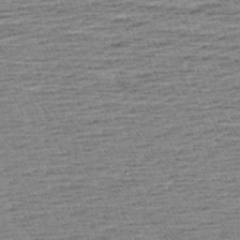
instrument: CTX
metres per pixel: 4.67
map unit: Aa
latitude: 7.1592
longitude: -137.1403
